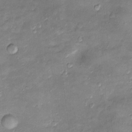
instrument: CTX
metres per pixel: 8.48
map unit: Htu
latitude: -5.4643
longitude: 157.6155
